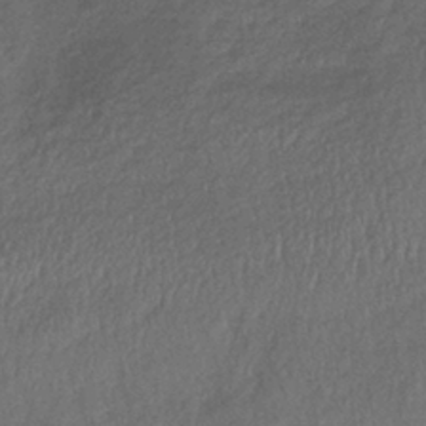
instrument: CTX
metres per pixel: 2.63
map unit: lHb
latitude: -35.1053
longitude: 68.8785
